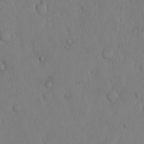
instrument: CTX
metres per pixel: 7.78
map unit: Hto
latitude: 11.5560
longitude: -57.5749
